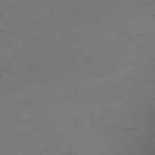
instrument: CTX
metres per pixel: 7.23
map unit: Ap
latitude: -75.4077
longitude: -66.8191
